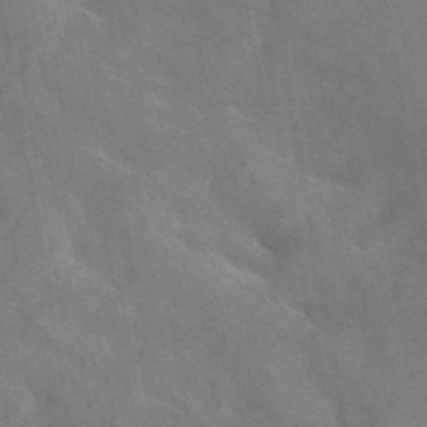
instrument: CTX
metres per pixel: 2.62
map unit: ANa
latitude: 42.6491
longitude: 16.9542
